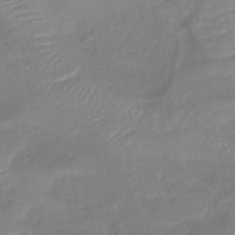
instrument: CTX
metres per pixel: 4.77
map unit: lHb
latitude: -41.6155
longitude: 77.5777
